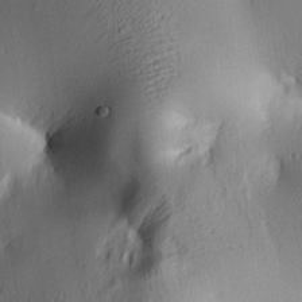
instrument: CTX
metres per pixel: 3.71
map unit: lAa
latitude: 5.3671
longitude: -113.5560
